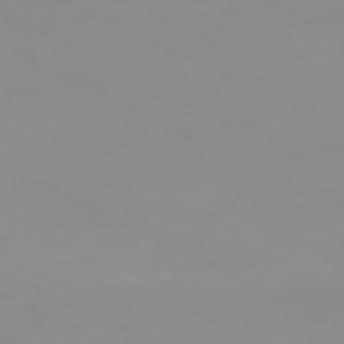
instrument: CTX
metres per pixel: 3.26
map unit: Ap
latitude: -81.0487
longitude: -94.2145
